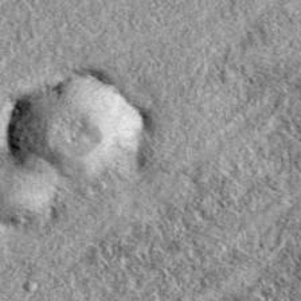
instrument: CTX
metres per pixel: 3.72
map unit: eAb
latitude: 37.7638
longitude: 110.8597
